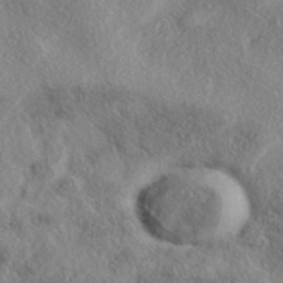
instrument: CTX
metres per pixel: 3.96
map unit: eAb
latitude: 39.1403
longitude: 112.0283
